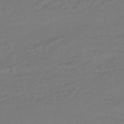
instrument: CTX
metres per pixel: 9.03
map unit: HNhu
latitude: -45.8989
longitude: 92.5574
